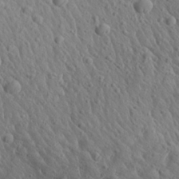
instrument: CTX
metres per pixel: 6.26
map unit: Aa
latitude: 27.1781
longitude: -142.2145
